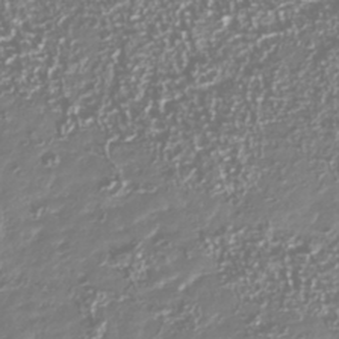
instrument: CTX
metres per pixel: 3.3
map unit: Nhu
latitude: -40.2361
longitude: -82.1577
